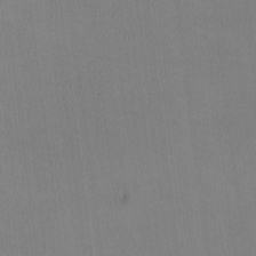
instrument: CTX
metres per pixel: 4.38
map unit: Ave
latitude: -8.8408
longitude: -122.1578
